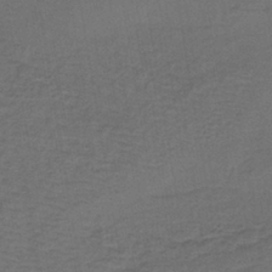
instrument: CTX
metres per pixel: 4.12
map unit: lHb
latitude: -39.4455
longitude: 59.3509
